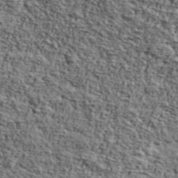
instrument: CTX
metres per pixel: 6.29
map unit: Ave
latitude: 42.5168
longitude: -110.4034
